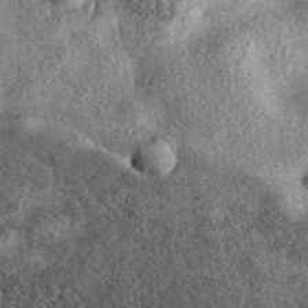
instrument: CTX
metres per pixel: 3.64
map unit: eAb
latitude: 39.7450
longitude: 106.7274
